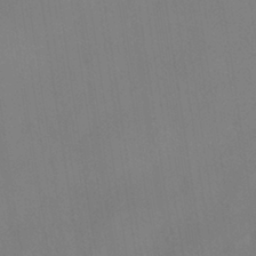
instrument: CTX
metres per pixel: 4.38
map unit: ANa
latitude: -39.3888
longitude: 95.8044
